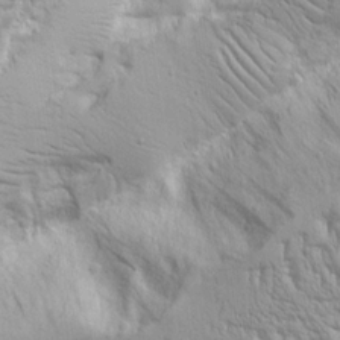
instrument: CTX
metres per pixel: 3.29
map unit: lAvf
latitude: 16.4979
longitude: -125.8205
